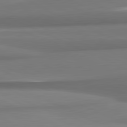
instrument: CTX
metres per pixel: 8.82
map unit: lApd
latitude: 81.7827
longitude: 176.3873
